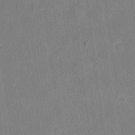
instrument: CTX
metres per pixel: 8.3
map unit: eHh
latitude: 10.5924
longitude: -68.9892
